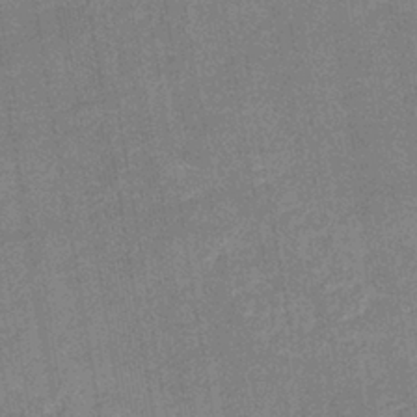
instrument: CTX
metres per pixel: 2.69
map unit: eHb
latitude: -36.6140
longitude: 73.8800
